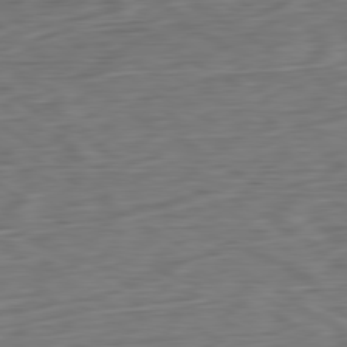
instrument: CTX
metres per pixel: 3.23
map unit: Ap
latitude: -80.7463
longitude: -69.1592
